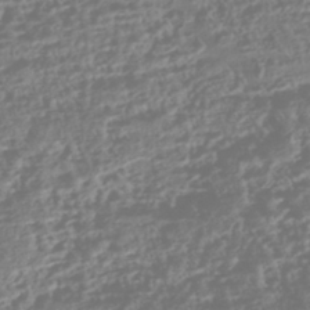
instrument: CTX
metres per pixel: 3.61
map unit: HNhu
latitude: -43.8989
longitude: 104.4818
